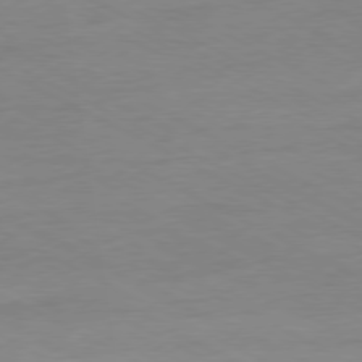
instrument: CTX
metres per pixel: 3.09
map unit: Ap
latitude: -77.8611
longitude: -73.8206
